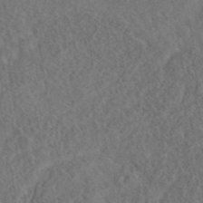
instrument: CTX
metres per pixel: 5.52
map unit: eAb
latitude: 43.8772
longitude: 114.6896
